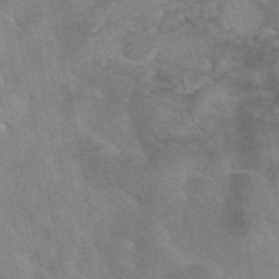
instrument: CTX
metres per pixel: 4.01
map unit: eAb
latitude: 47.8017
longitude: 119.6533
